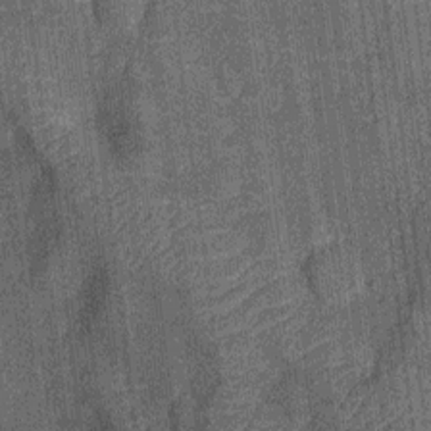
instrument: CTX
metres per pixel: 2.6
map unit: Nhu
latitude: -14.1417
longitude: -23.9717
